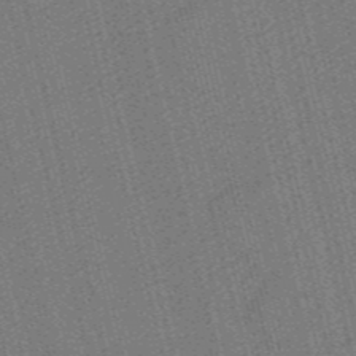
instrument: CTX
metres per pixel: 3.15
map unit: HNb
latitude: -47.8989
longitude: 59.4265
